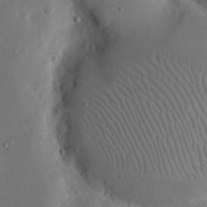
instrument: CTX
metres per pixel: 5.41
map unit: eHh
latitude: 15.9528
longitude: -67.5749
